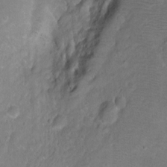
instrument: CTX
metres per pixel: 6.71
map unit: Hto
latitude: -6.4440
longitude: -35.1781
